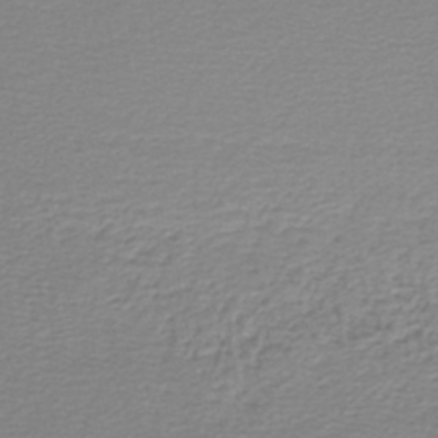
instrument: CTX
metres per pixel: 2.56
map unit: lHb
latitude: -45.2376
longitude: 62.2550
